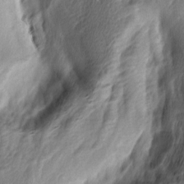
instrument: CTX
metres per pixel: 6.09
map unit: lAa
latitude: -4.8786
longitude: -122.6868
